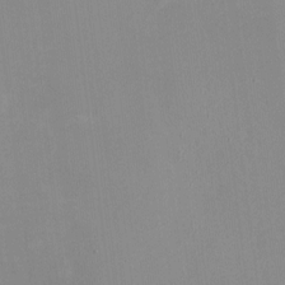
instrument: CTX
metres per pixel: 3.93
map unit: HNhu
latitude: -2.1416
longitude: -7.1025
